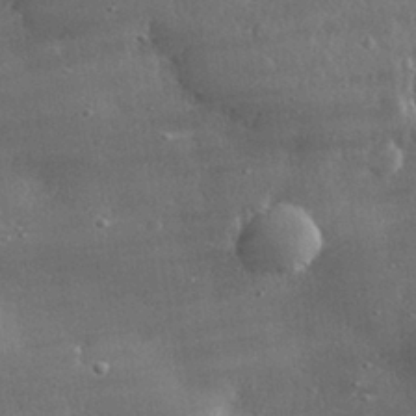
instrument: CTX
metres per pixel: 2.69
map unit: lHvf
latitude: 31.6127
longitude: -90.4223
